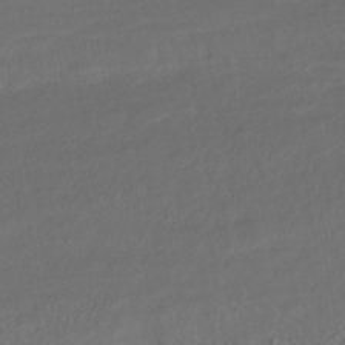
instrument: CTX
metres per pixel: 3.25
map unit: ANa
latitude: -41.9745
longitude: 108.2928
